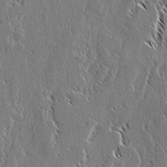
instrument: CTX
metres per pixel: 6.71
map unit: lAvf
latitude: 2.3278
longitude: -106.6490
